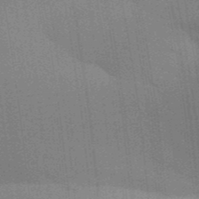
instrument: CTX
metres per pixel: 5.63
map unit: Aa
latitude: 32.6302
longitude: -143.2348
